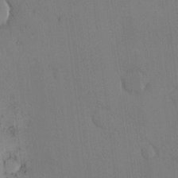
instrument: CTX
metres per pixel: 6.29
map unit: eHh
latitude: 0.0444
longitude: 17.2187
